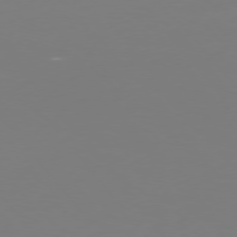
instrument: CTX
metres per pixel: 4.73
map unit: Hpe
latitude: 75.7828
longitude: -139.4237
